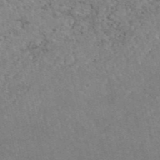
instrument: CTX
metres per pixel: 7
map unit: eAb
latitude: 46.5168
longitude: 115.8233
